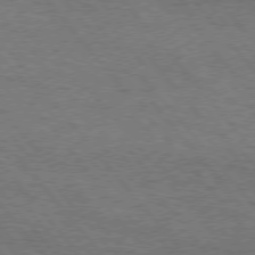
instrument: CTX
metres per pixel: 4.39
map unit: Hpe
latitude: 75.4238
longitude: -151.7638
